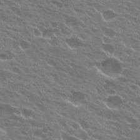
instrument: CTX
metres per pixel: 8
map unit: Hto
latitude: 24.5356
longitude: -37.7072
